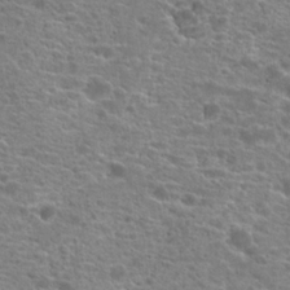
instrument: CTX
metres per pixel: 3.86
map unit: Hto
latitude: 20.2334
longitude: -41.8205
